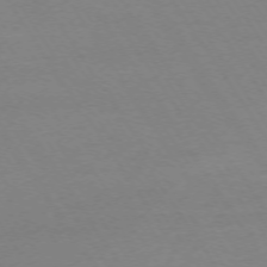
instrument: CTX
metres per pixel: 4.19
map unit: Ap
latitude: -74.1606
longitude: -81.5749
